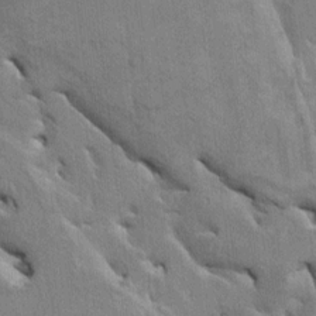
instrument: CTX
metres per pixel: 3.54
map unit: HNhu
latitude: 3.8961
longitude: -4.2522
